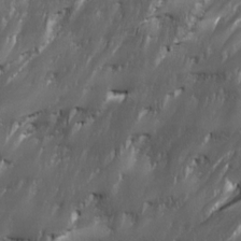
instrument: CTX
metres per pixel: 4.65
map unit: Ave
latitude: 15.7261
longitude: -135.4048
